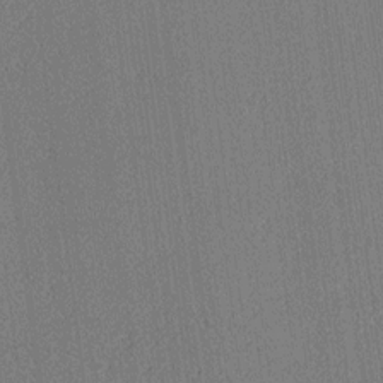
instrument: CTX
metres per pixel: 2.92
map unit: lAa
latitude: 12.8569
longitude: -107.4426
